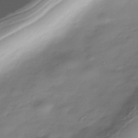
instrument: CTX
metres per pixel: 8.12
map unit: Nhe
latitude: -38.1606
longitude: -113.3482
